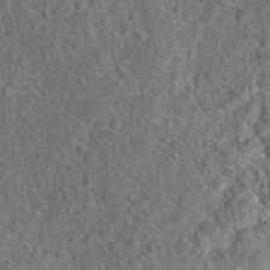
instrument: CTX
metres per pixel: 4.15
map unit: Hto
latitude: 17.7450
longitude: -41.5182
